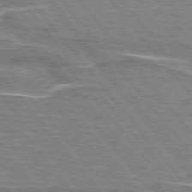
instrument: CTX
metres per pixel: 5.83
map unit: lApd
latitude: 76.1389
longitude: -79.8584
